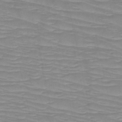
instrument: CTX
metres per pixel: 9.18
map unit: HNb
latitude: -49.6344
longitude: -51.4048
